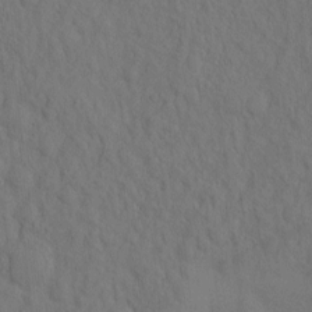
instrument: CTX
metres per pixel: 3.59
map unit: eHh
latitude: -2.3117
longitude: 17.7100
